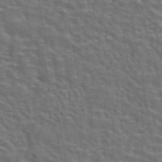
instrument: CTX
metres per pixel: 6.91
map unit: eAb
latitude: 43.9528
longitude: 107.6344
